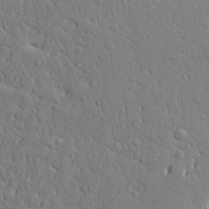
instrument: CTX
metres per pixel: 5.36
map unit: Ave
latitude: 15.8206
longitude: -140.9891
